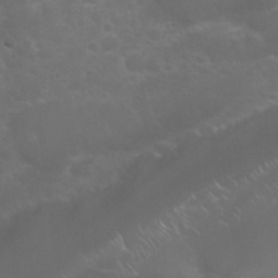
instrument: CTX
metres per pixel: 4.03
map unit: Nhu
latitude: 24.2333
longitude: -60.2711
